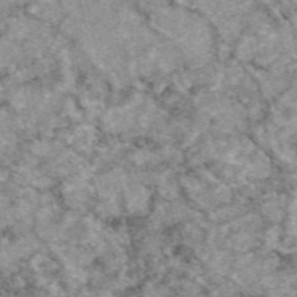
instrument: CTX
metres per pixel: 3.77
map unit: eAb
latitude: 48.9136
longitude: 107.8612
